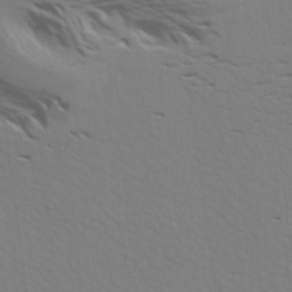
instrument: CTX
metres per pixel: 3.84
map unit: Aa
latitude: 18.5923
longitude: -145.0836
